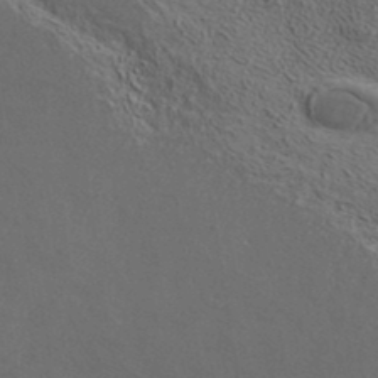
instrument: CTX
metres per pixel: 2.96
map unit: ANa
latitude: 37.5371
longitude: 17.1431
